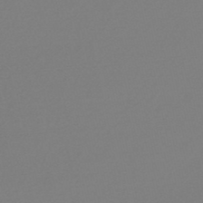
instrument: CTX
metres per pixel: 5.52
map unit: lHb
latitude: -47.3131
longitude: 60.3117
